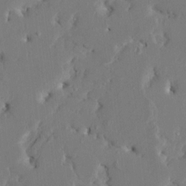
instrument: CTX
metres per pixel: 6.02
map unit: HNhu
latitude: 5.2726
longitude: -5.3671
